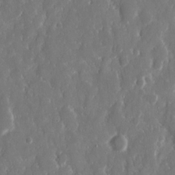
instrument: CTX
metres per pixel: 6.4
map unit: eHh
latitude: 14.0255
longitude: -72.4223
